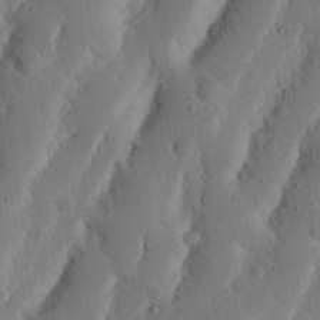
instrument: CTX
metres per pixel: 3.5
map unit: Nhu
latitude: 20.1200
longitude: -75.1214
